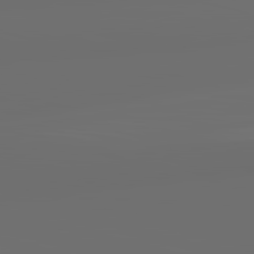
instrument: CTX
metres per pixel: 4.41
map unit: lApd
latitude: 83.6882
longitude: -131.0081
